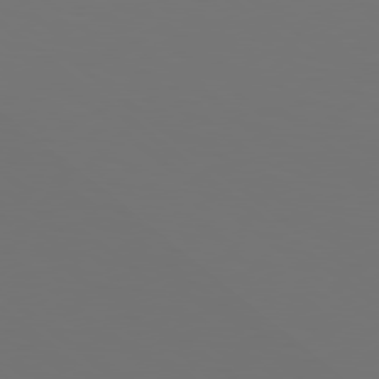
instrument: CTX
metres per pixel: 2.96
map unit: Hpe
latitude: 78.3468
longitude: -175.2159
